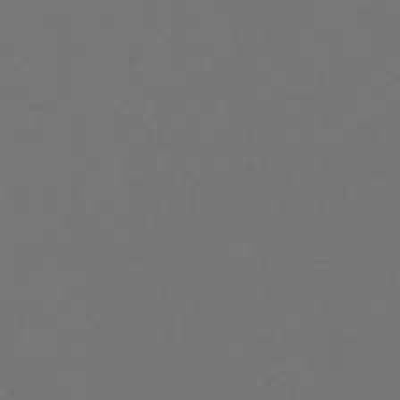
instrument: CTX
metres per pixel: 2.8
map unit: eHb
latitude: -49.9556
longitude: 83.7855
